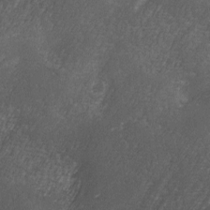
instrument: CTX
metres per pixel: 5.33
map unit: Ave
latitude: 1.9339
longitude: -111.6694
